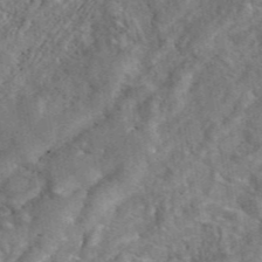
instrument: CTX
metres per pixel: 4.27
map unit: eAb
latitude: 45.5371
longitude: 116.8785
